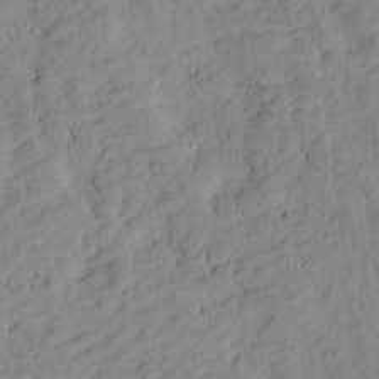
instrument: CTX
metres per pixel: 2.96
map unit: Htu
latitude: -4.1983
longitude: 173.8611
